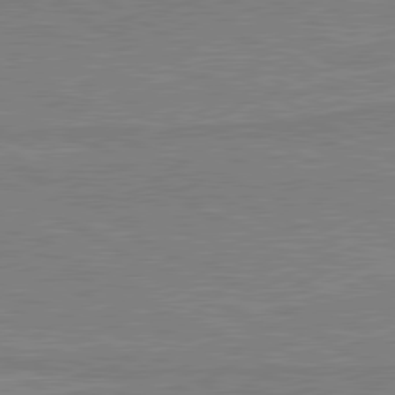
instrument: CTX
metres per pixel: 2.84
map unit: lApd
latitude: 80.3845
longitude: 168.8219
